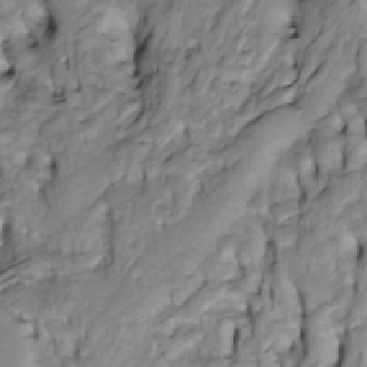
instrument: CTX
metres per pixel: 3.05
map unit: Htu
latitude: -4.5573
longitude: 150.4440
